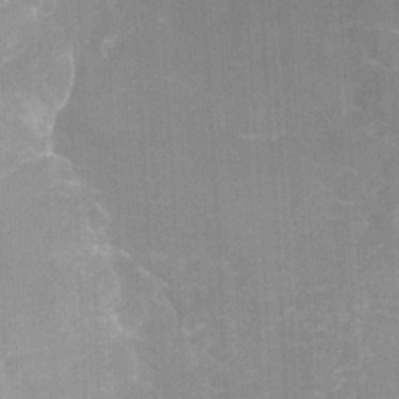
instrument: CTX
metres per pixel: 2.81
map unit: Nhu
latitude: -22.5196
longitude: -56.2333
